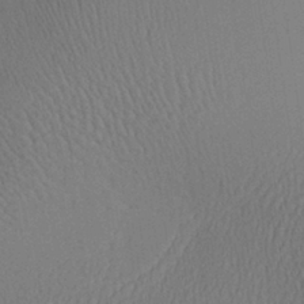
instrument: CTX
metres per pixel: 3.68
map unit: Aa
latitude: 27.8206
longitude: -137.1592
